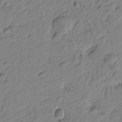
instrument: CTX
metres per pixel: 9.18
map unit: Htu
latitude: -1.1054
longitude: -175.4993
